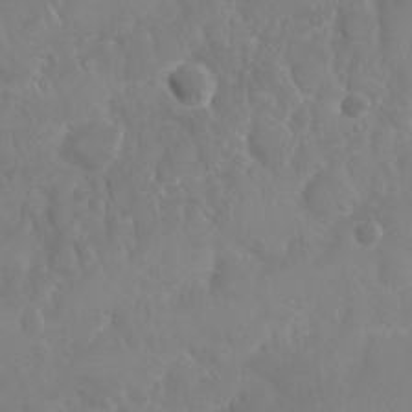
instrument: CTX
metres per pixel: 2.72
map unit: Nhu
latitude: 25.2159
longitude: -61.5182
